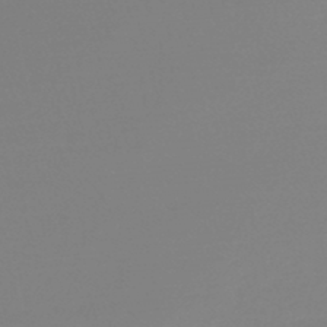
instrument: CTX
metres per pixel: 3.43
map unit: lHb
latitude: -45.3321
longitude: 59.2942
